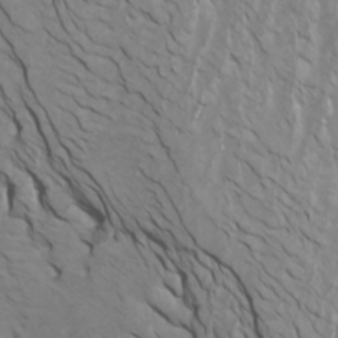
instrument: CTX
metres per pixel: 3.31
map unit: Htu
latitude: -7.0486
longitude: -68.1389
